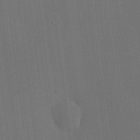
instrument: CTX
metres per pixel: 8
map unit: HNhu
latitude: 6.9703
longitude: 15.8045
